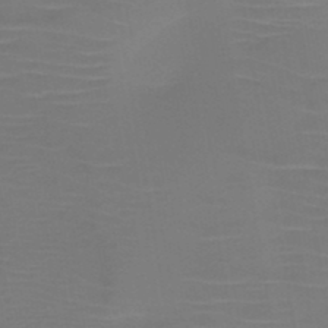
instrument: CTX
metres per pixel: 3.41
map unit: HNb
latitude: -47.3131
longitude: -43.9339
